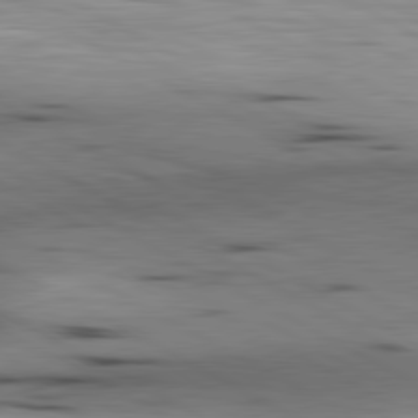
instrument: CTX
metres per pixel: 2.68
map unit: lApd
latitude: 80.6113
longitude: 159.5021
